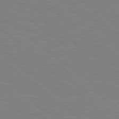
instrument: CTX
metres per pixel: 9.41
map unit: Hpe
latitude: 78.8380
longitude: -148.6113
